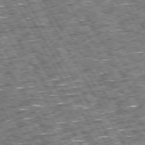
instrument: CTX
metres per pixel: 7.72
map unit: Hpe
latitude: 73.6127
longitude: -125.6882
